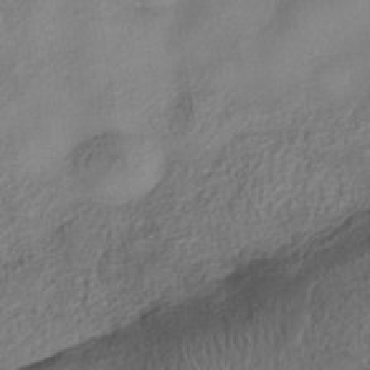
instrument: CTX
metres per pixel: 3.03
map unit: Nhe
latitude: -38.3306
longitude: -147.0081
